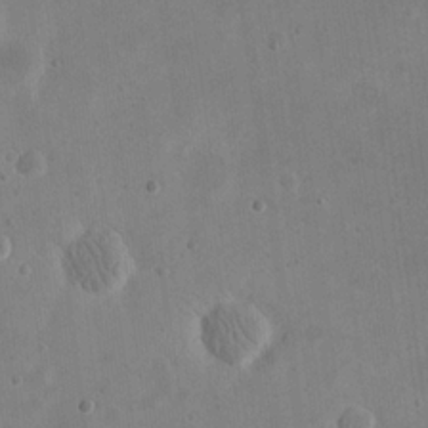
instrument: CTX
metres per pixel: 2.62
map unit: eHh
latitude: 20.9514
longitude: -69.7072
